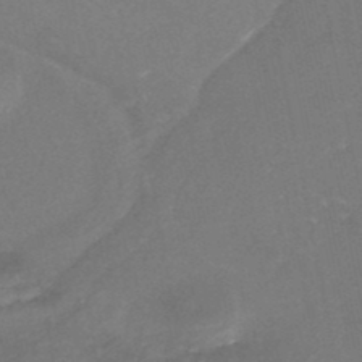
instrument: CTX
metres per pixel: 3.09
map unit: Nhe
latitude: -47.5777
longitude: -170.6112
